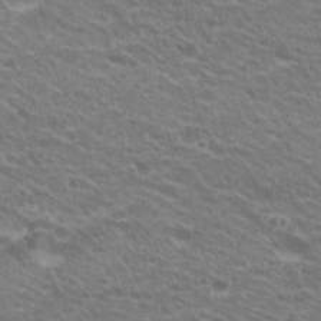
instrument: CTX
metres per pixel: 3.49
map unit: Hto
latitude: 26.0822
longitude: -29.9339
